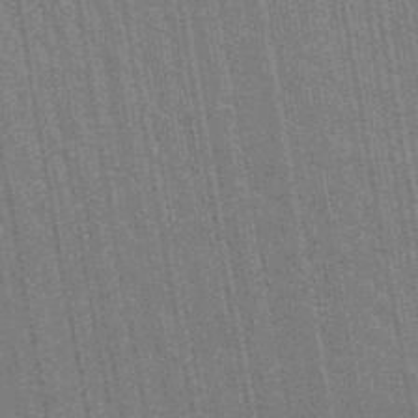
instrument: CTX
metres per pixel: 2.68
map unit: lHb
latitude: -48.1417
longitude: 74.4251
